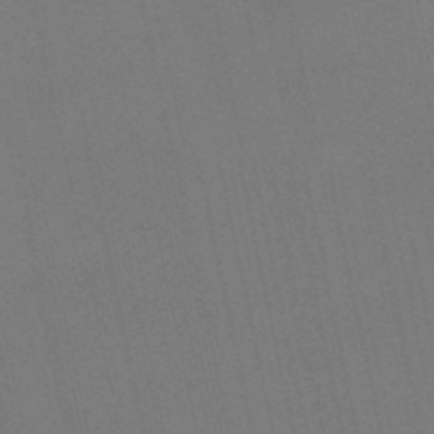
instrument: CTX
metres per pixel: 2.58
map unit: eHb
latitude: -50.8219
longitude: 69.6155
